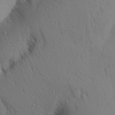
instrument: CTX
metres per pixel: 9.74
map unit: Aa
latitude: 26.9892
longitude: -148.4790
